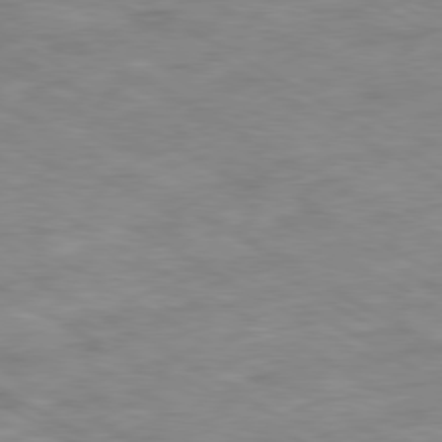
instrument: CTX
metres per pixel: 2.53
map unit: Ap
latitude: -80.3118
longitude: -74.0255
